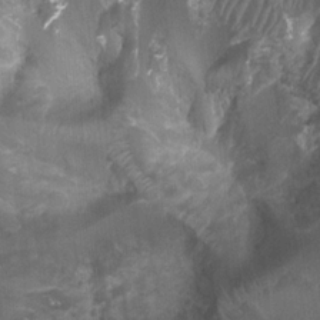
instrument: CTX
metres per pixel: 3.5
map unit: Ht
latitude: 3.0647
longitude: -19.8016
